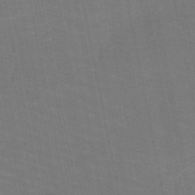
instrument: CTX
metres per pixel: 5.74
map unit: HNb
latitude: -49.7289
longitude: -50.1200
